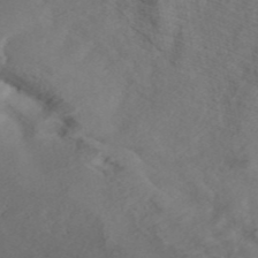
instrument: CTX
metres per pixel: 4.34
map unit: ANa
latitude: 44.7435
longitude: 37.7288
